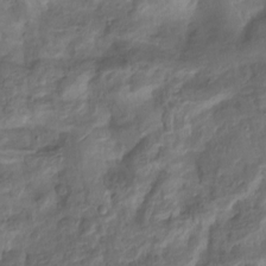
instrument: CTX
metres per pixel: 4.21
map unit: Ht
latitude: -14.0472
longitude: -57.4993
